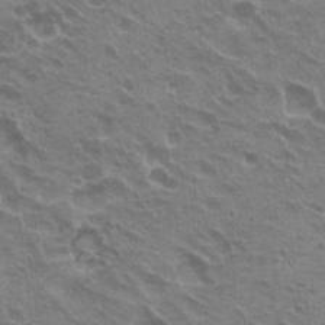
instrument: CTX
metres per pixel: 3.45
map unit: Hto
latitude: 21.9339
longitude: -31.7828
